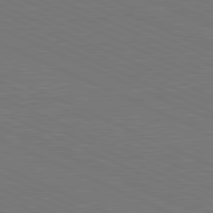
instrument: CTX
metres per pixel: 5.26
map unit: lApd
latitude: 81.6316
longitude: 149.4455
